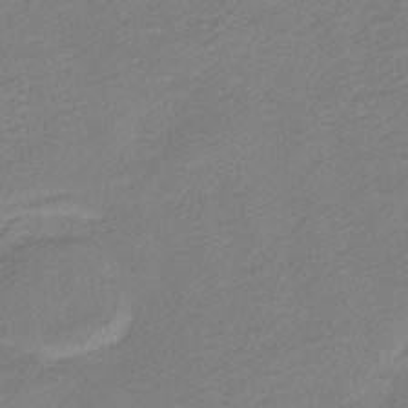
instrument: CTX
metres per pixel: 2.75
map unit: HNb
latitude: -41.0297
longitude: 51.1809
